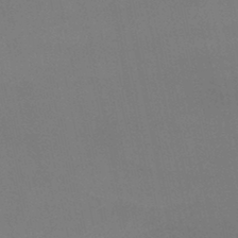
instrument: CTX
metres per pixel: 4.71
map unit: lHb
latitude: -44.6141
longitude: 61.1809
